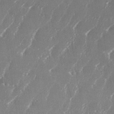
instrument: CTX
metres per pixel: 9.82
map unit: eHh
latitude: 34.4412
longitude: -132.7057
